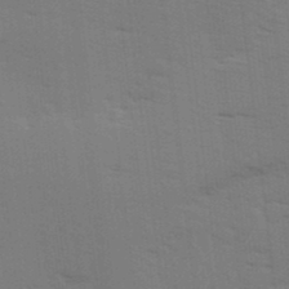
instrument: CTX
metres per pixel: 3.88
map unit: Ave
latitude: 14.4034
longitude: -102.6112
